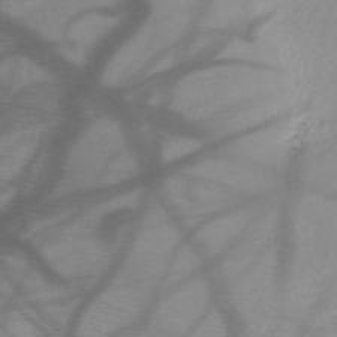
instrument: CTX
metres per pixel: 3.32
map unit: HNb
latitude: -48.3118
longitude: -40.5545
